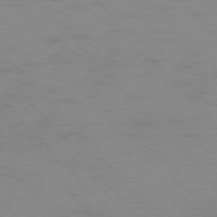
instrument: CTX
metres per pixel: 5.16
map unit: Ap
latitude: -76.6518
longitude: -61.3670
